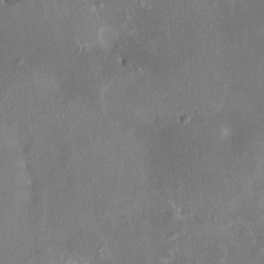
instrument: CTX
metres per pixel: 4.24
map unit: HNhu
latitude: 8.0255
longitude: 4.7085
